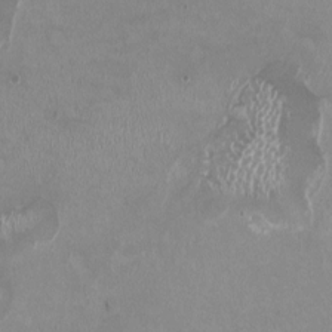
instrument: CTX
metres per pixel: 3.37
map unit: HNhu
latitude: -0.0472
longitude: -4.4790
